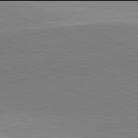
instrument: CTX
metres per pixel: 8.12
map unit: lApd
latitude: 81.9906
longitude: 138.9731
